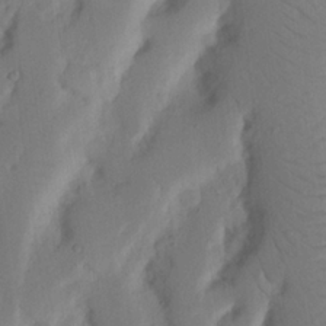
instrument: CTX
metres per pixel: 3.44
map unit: Nhu
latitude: 19.8583
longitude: -74.3278
